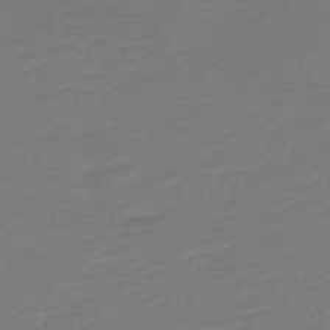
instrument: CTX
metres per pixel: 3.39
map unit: HNb
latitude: -47.0486
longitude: 54.4629
